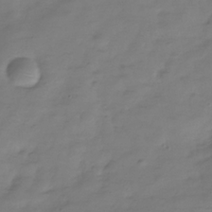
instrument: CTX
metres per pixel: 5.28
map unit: Hve
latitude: -31.6911
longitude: 91.2754
